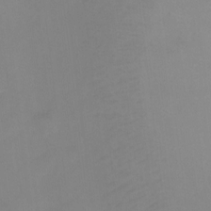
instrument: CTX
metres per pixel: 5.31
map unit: Ht
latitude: 0.4034
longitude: -35.2348
